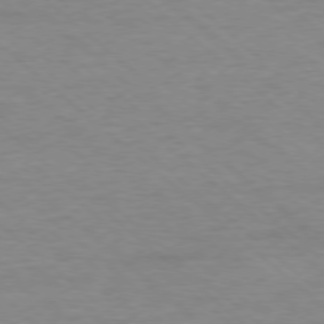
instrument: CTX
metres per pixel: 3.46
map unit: Ap
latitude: -78.1228
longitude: -93.4804
